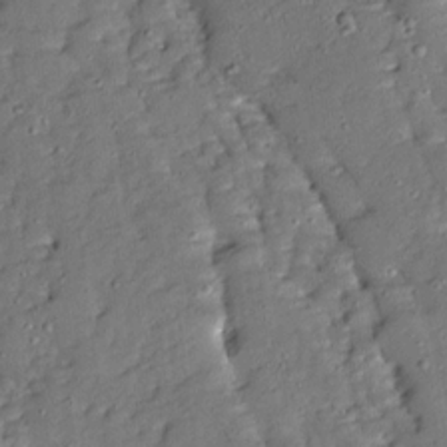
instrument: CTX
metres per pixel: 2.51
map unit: Ave
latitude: 13.3293
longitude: -134.6868
